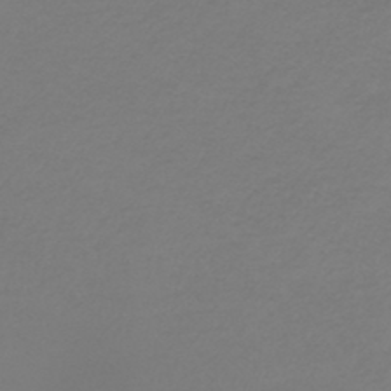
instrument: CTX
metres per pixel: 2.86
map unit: HNb
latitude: -45.2943
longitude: -46.1578
